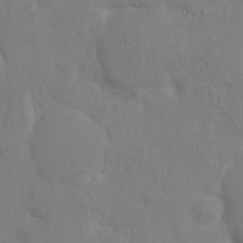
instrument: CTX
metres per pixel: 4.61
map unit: HNhu
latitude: 7.1025
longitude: -3.1781
